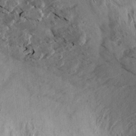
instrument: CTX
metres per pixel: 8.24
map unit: Aa
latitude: 13.0648
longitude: -143.7261
